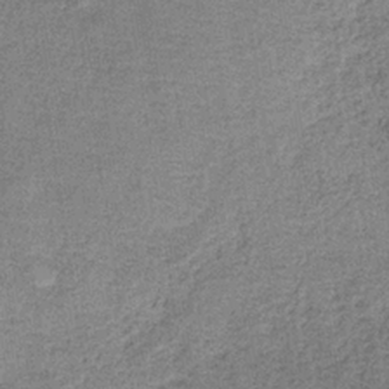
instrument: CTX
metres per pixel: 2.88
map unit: HNb
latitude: -34.9731
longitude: 54.3117
